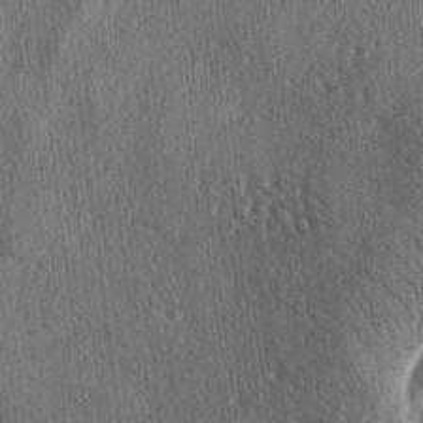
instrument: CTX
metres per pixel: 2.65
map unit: lAa
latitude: -5.1431
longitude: -126.1011
